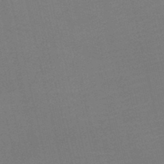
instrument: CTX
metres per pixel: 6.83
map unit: lHb
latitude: -47.0486
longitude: 61.1053
